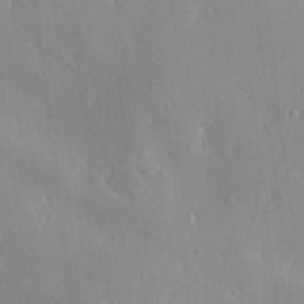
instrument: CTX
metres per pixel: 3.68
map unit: Ave
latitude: 0.6679
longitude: -113.6316
